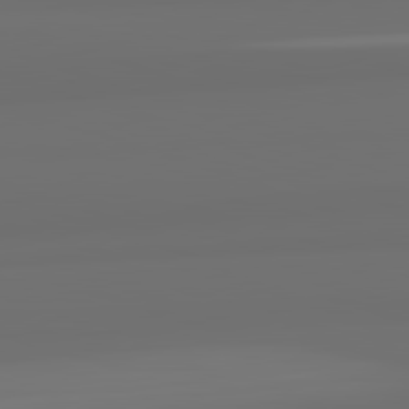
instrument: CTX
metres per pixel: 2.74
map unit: lApd
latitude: 82.7435
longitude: 162.2928
